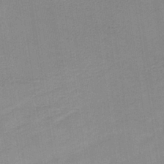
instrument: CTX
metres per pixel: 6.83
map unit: lHb
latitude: -34.8030
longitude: 64.9731
